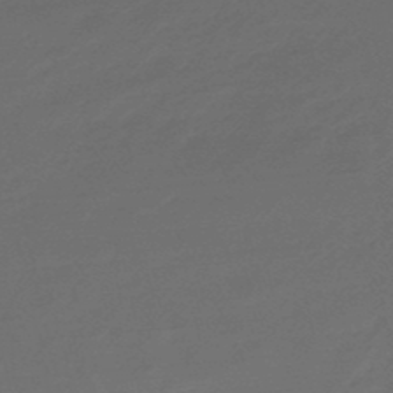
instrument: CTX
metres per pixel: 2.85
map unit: lHb
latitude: -47.8611
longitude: 82.1795
